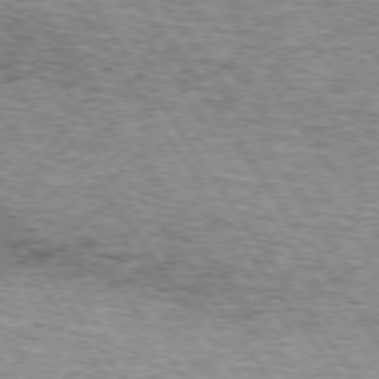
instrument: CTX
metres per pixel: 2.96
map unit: lApd
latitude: 73.6316
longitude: -75.3482
